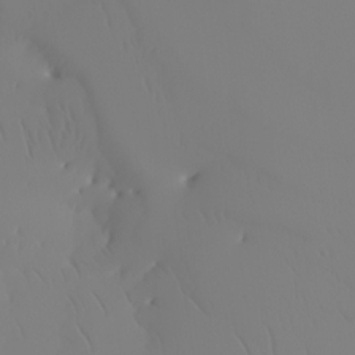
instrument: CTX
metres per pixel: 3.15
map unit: Nhu
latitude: -6.4062
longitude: -96.1767
